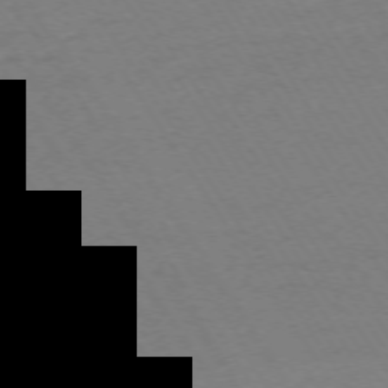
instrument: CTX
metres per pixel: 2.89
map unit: Ap
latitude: -74.2929
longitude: -81.7450
